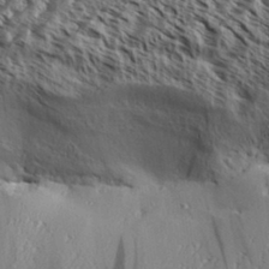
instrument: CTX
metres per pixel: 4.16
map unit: Aa
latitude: 31.4427
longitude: -137.8584
